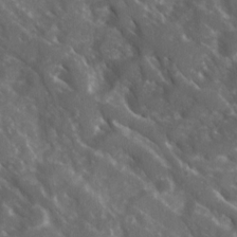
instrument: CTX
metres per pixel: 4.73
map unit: Ave
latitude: 15.8017
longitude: -131.3104
